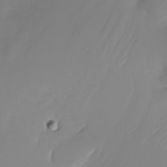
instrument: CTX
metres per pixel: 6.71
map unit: Nhu
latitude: -24.4629
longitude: -71.7072
